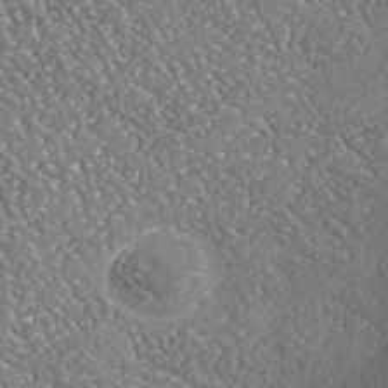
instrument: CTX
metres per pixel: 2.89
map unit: Nhu
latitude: -37.7477
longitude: -80.2711
